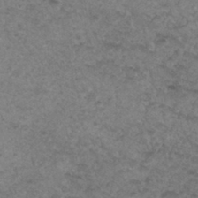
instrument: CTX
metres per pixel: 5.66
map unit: Hto
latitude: 32.5924
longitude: -49.4048
